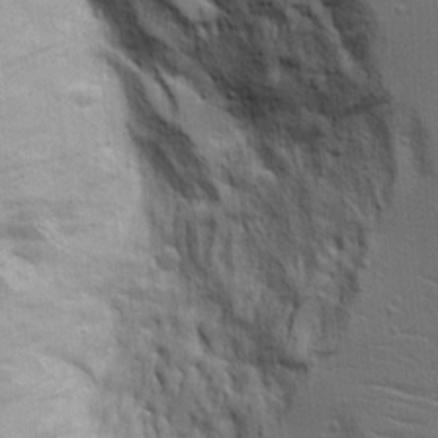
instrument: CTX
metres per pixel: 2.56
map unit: Aa
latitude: 17.1781
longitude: -125.1403
